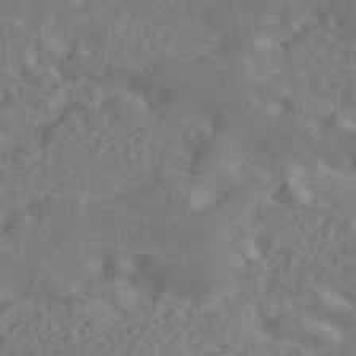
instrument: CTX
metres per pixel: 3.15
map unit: ANa
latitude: 45.2726
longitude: 26.5384
